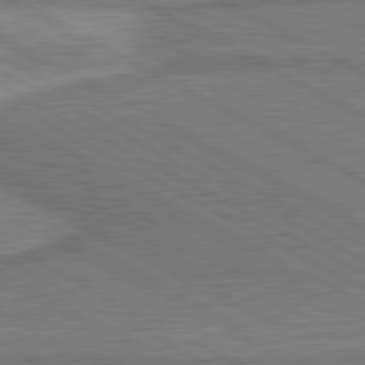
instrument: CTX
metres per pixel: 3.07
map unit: lApd
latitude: 80.9136
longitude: 142.2928
